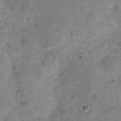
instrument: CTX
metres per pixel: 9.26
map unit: Hve
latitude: -28.9920
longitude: 92.6329
